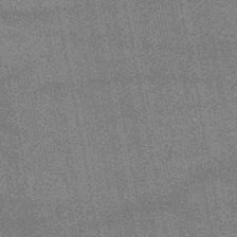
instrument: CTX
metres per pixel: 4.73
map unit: HNb
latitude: -52.1227
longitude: -42.6868
